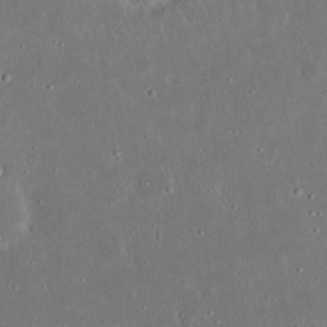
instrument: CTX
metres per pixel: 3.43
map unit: Nhu
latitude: 23.3293
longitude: -71.0080
